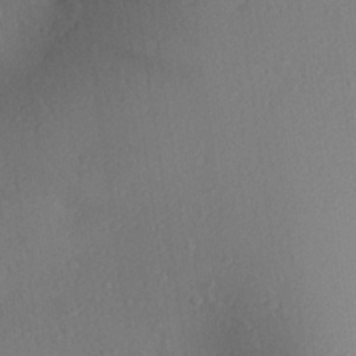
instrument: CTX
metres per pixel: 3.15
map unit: Aa
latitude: 26.9325
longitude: -146.3657
